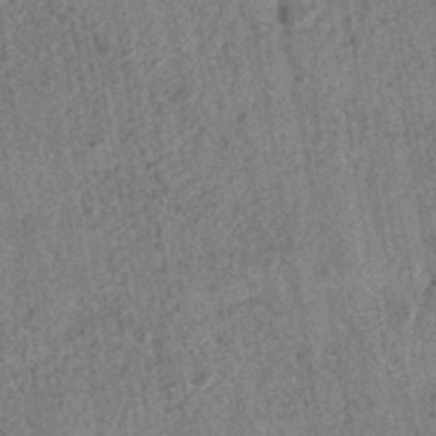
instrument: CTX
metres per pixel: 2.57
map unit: HNhu
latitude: -42.8785
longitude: 98.3495
